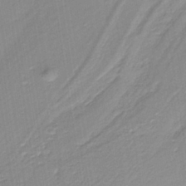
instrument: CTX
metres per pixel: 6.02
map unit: lHb
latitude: -36.1416
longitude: 58.9352
